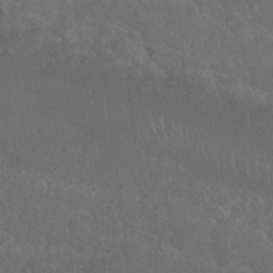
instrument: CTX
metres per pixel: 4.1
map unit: Nhu
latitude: 26.6302
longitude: -64.6113
